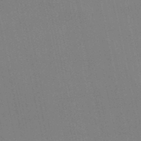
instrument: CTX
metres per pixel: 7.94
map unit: lHb
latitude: -48.2362
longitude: 68.9541
